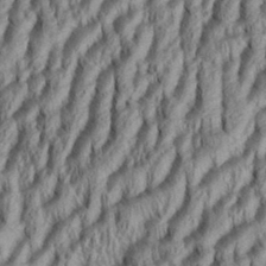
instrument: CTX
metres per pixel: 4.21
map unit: Aa
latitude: 34.1011
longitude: -137.0459
